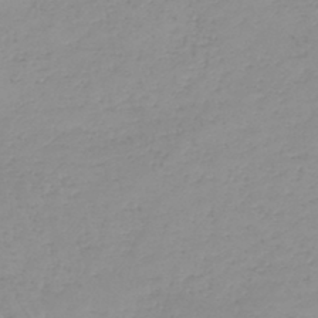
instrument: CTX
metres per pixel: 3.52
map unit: HNb
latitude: -44.9164
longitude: -44.1766
